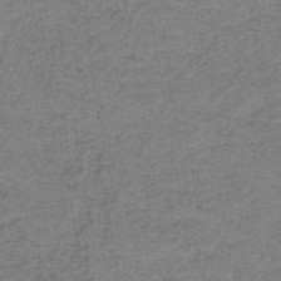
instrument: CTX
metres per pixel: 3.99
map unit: HNb
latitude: -36.9352
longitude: 51.8989
